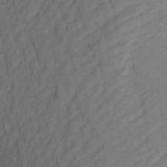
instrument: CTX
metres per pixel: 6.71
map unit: Aa
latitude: 21.0459
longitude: -141.1403
